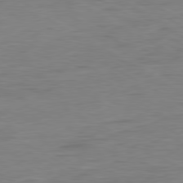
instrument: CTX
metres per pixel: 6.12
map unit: Ap
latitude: -81.1431
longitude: -78.5168
